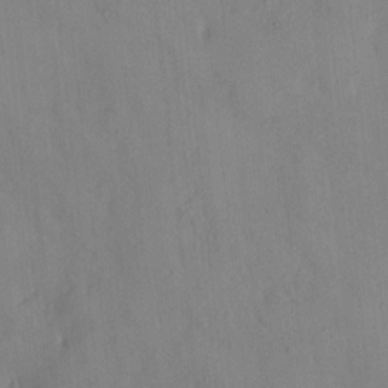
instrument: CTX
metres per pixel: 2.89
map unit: HNhu
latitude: 6.2334
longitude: 0.1228
